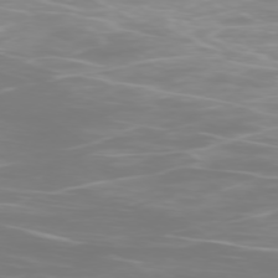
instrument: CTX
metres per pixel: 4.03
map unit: Ap
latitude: -77.1809
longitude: -81.4804
